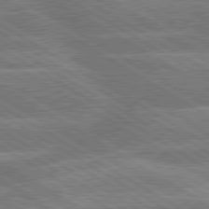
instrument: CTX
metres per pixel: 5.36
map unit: lApd
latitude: 79.9150
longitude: -133.6883
